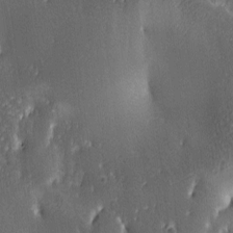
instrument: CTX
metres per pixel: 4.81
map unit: lAa
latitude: 3.0647
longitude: -115.6693
